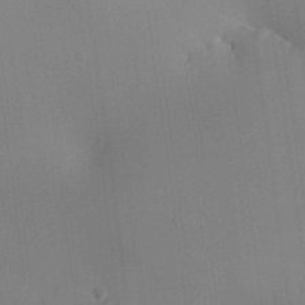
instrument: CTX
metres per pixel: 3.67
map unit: HNhu
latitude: 10.2145
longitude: 22.5574
